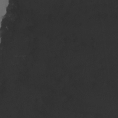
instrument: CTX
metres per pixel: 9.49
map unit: Nhu
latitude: -8.1417
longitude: -85.5371
